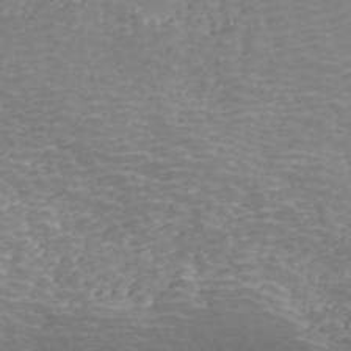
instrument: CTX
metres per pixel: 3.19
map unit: ANa
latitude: 41.1970
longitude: 34.0472
